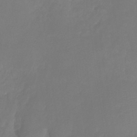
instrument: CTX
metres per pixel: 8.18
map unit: HNhu
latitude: -27.8800
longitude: 75.0676
